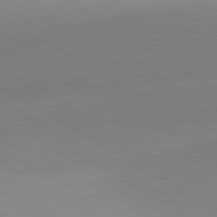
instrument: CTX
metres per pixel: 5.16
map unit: lApd
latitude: 81.6505
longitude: 135.9745
